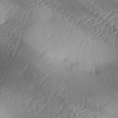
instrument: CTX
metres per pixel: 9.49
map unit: lAa
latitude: -3.8422
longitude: -125.6316
